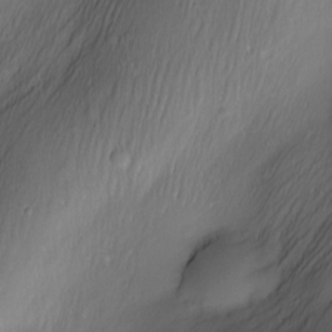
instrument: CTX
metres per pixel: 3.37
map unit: Nve
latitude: -23.3510
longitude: -138.3467
